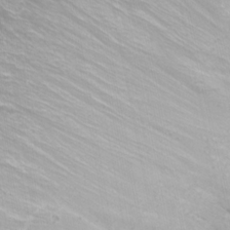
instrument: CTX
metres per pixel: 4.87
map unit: Nhu
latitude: -0.9353
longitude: -80.5735
